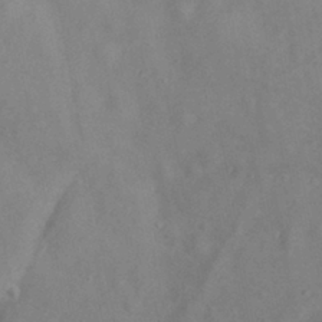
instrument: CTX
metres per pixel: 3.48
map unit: Ht
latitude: -0.3685
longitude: -33.1592
